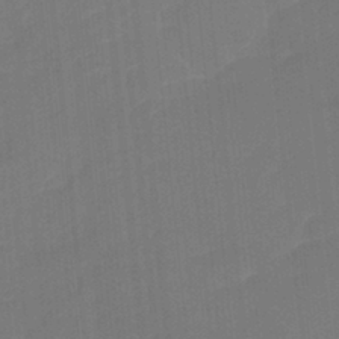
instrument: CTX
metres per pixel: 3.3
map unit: Nhu
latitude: -22.6519
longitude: -56.4034
